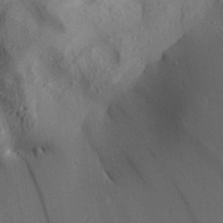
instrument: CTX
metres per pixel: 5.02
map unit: Aa
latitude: 31.8962
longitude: -137.7261
